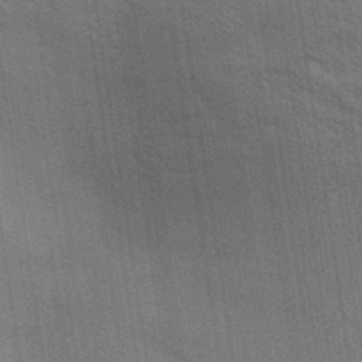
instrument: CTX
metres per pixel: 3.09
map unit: Aa
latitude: 32.8569
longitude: -139.8205
